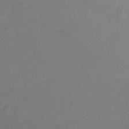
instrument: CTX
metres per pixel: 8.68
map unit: Nhu
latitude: -11.1242
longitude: -37.1592
